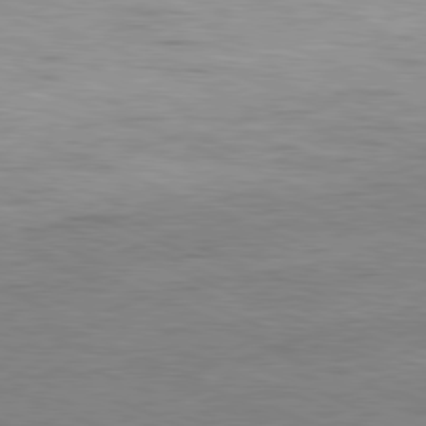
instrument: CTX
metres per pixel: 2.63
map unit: Ap
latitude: -81.7667
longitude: -83.6693
